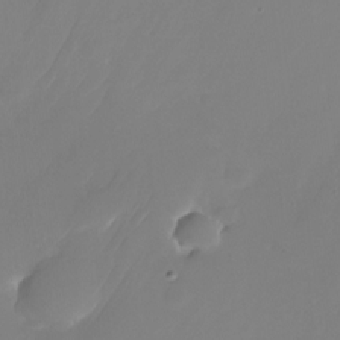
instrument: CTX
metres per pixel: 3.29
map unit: Nhu
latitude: -24.5763
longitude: -71.7827
